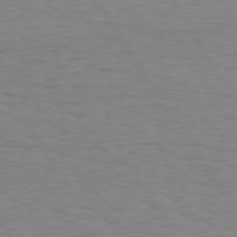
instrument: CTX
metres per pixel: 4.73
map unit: Hpe
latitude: 74.2900
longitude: -136.2334
